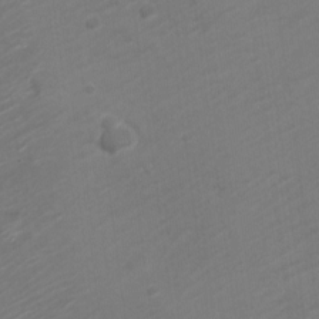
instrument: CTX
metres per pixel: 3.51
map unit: Nve
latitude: -20.7274
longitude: 106.5385
